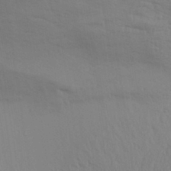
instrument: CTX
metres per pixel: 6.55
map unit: Aa
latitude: 31.2915
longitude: -135.5182
